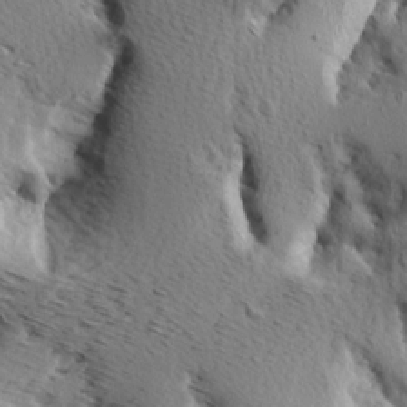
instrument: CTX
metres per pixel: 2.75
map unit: Aa
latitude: 7.1403
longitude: -137.8395
